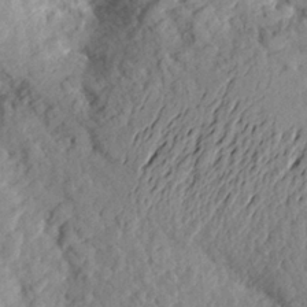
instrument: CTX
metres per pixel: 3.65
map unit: Aa
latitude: 23.9906
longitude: -150.5923
